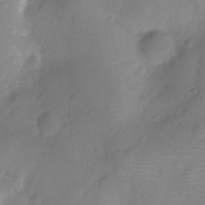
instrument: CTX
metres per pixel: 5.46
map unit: Ht
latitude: -10.9731
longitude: -24.4978
